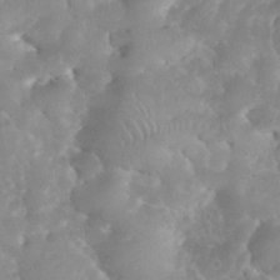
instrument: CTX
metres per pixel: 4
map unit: eHh
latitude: 35.4048
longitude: -63.2159
